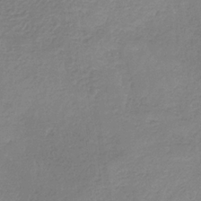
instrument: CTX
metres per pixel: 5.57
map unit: HNb
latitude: -33.7478
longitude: 55.2943
